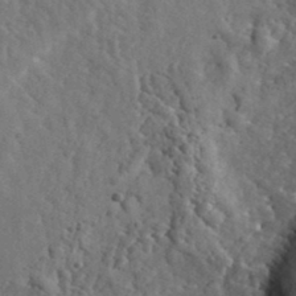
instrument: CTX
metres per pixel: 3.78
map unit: eHh
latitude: 35.8205
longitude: -80.3089
